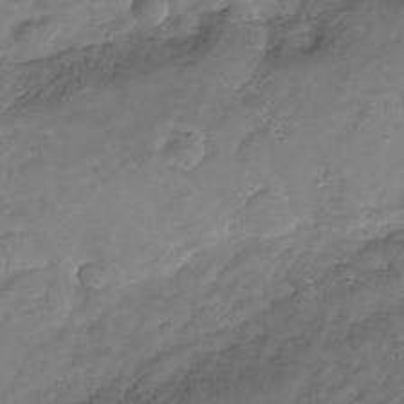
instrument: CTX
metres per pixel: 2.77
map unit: Nhu
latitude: -24.2739
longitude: -56.8568
